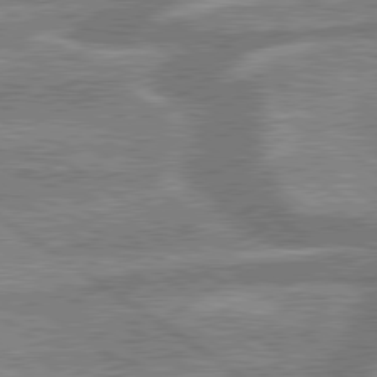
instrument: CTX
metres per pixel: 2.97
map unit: lApd
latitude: 79.7828
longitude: -169.2537
